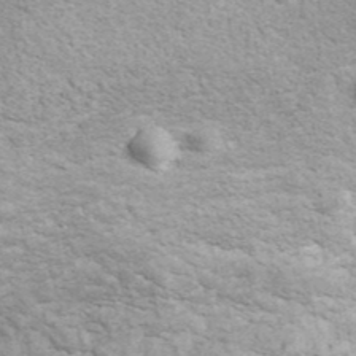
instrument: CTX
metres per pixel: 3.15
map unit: ANa
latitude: 41.3292
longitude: 18.0661
